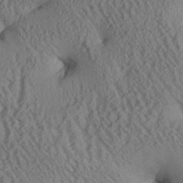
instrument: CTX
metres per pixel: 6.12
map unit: Aa
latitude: 25.8772
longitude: -134.1955
